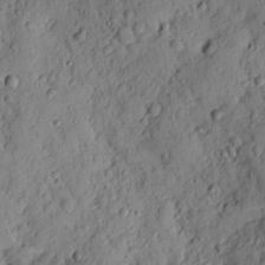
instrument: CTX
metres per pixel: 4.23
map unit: Ave
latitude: 10.0444
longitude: -101.6505
